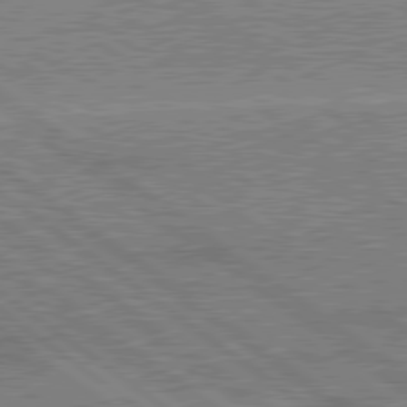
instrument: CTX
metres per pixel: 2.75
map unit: lApd
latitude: 79.4994
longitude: 167.1431
